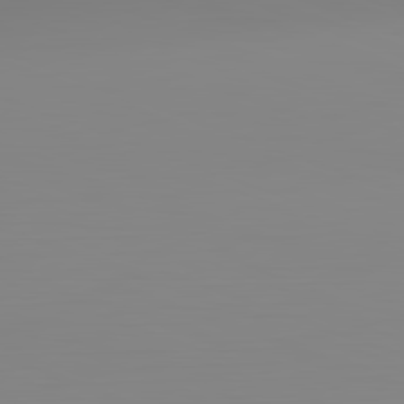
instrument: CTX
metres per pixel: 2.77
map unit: Hpe
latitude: -82.2739
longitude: 8.5385
